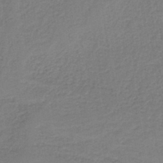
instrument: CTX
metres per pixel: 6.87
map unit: HNb
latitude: -42.5951
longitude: 49.3699
